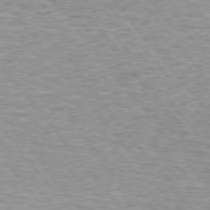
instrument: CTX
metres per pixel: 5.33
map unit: lApd
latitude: 75.0458
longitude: -76.8380
